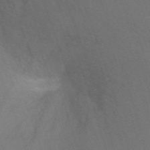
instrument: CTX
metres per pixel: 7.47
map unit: Ht
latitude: -2.2361
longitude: -26.8758
